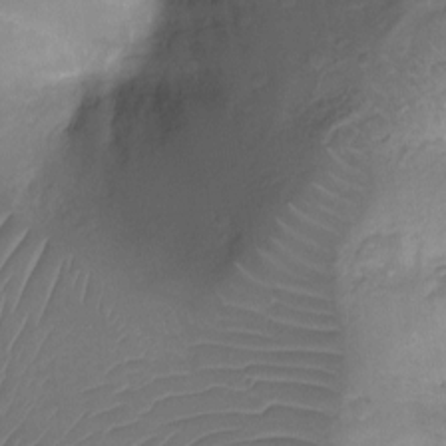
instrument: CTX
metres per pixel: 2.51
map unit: Ht
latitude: -16.6897
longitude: -40.7813
